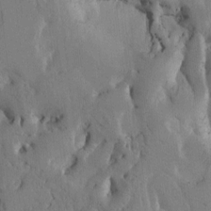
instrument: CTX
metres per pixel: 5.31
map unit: Htu
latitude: -3.1053
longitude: 168.0661
